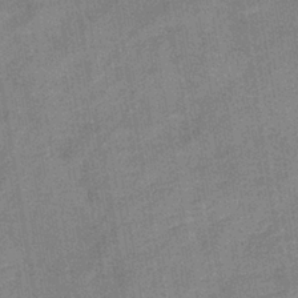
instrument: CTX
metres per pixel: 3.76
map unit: lHb
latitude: -37.1431
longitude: 74.1417
